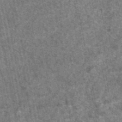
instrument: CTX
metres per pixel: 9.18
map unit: eAb
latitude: 47.4805
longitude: 106.3873
